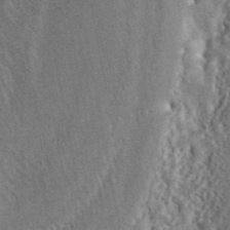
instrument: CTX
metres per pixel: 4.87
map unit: ANa
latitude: 45.3104
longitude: 45.4077
